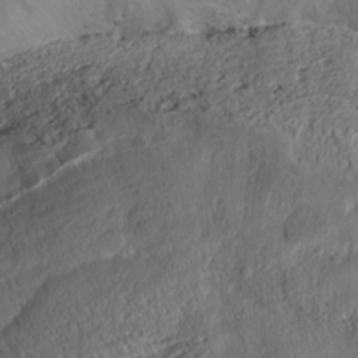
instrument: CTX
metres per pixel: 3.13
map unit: Nhe
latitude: -37.4265
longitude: 138.1984
